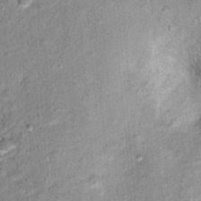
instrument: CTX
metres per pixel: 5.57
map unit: Ht
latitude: 11.5182
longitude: -37.8394
